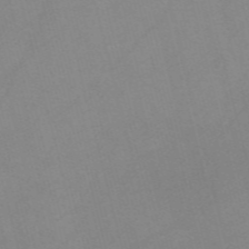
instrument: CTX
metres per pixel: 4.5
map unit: Nve
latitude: -57.4643
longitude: 64.0850
